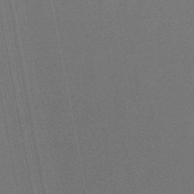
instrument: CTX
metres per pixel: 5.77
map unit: lHb
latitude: -48.8786
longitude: 68.4629
